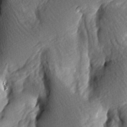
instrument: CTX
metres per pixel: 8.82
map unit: lAa
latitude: -8.4062
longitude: -126.1011
